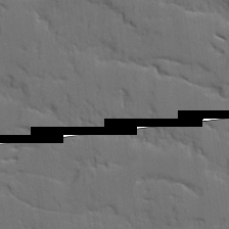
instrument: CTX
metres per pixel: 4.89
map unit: Ave
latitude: 18.8569
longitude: -128.5735
